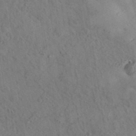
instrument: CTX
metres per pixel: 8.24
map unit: eAb
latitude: 35.0080
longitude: 108.8408
